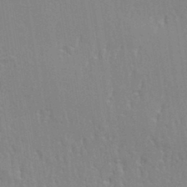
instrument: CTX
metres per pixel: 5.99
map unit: eHh
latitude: 33.6883
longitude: -132.4223
